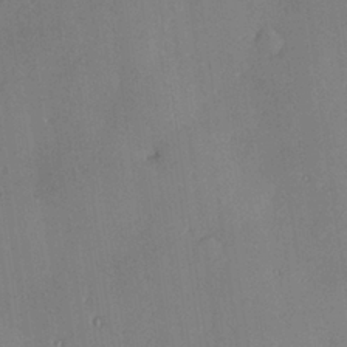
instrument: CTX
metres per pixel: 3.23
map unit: Hve
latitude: 26.2523
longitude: -91.1403
